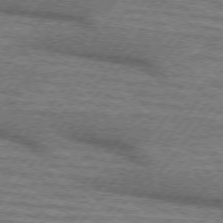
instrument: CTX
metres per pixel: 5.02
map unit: lApd
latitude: 74.7624
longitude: -56.0633
